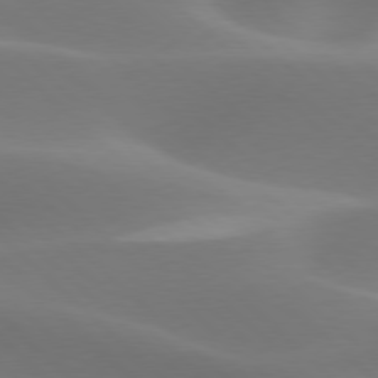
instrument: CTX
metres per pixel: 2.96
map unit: lApd
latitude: 77.8205
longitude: -50.4223
